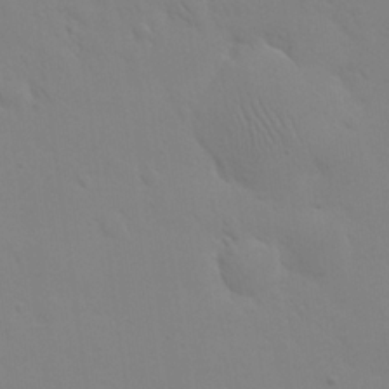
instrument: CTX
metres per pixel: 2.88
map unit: eHh
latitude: 24.7813
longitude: -65.8772
